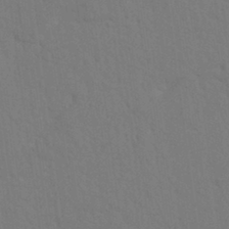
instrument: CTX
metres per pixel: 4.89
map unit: Nhu
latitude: 22.2711
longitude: -73.9717
